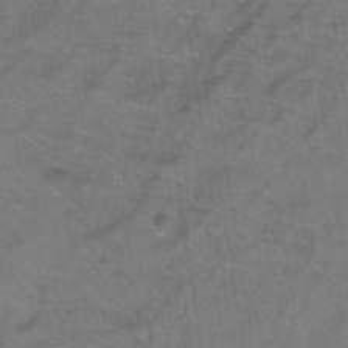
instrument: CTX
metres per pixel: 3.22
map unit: Hto
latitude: 39.2726
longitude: -41.8961
